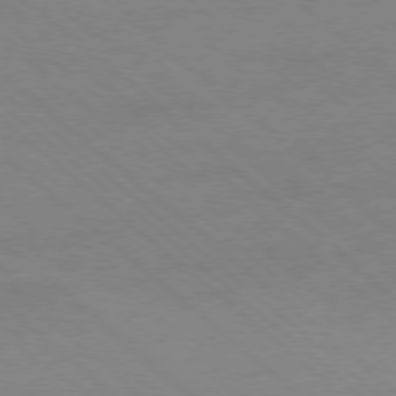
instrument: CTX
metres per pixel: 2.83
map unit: Ap
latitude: -78.4062
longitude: -55.6316
